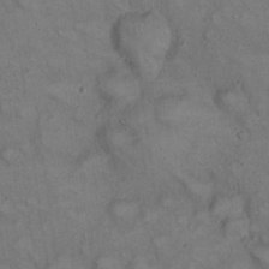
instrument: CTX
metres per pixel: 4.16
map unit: eHh
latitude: 22.8947
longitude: -60.4223
